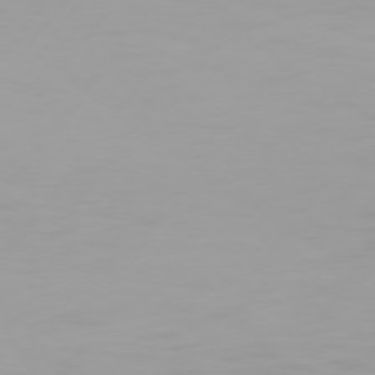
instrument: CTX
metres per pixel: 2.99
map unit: Hpe
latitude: 74.6113
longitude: -129.5371
